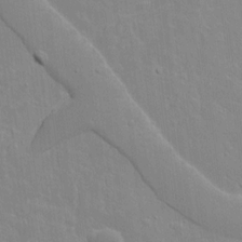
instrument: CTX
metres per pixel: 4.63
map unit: lAvf
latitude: 16.1200
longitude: -128.3656
